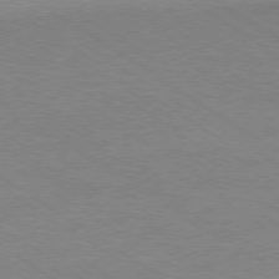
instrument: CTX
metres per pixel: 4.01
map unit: Ap
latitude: -80.0094
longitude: -66.1577
